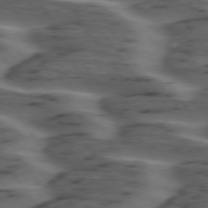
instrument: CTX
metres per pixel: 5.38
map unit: lApd
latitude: 75.2537
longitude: -70.1956
